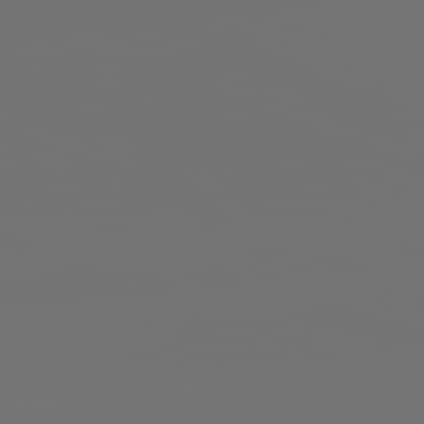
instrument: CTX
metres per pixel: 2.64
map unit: lApd
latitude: 82.0255
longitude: -153.9150
